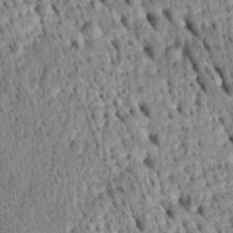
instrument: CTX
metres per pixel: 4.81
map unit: Htu
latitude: -4.5384
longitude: 152.7652
